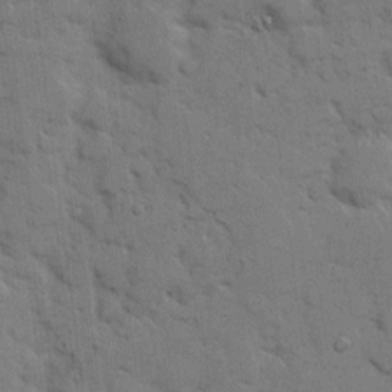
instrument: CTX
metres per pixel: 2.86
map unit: eHh
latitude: 7.5938
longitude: -65.3671
